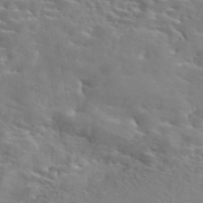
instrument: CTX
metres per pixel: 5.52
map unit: eAb
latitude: 44.8002
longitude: 125.6722
